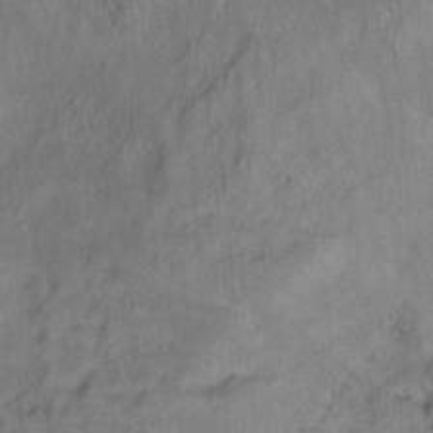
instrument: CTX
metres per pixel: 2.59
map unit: Hto
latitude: 6.5357
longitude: -37.8017
